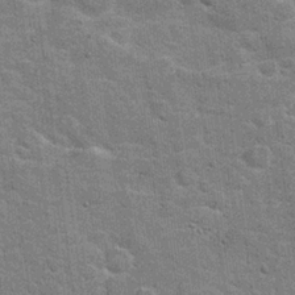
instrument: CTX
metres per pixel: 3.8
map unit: Hto
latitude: 20.8569
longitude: -48.0633
